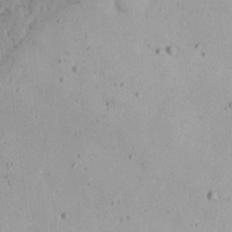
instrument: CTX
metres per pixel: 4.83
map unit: Nhu
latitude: 20.6680
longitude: -72.6680
